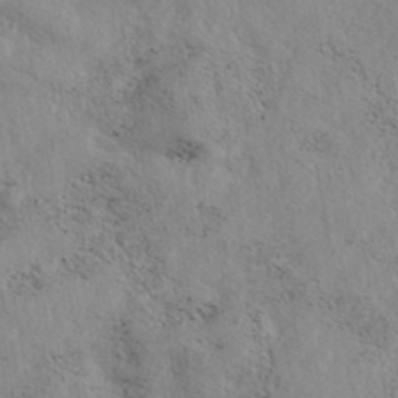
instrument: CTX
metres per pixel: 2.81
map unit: eAb
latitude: 39.4993
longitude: 113.1431
